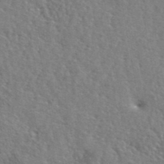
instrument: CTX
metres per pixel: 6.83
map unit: lHvf
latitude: 42.2334
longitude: -87.8961
